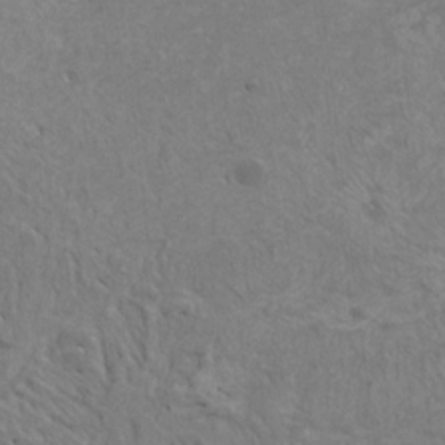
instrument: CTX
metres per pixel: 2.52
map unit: HNhu
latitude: 4.8569
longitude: 7.5021
